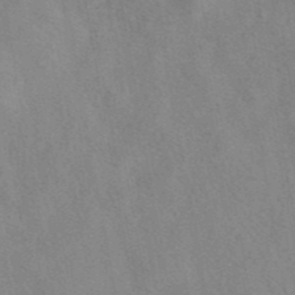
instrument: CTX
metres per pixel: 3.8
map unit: eAb
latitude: 40.7813
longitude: 108.0661
